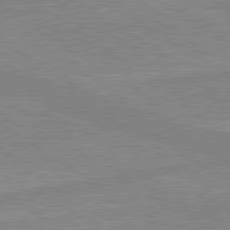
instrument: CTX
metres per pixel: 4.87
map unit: lApd
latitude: 80.1956
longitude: -174.6302
